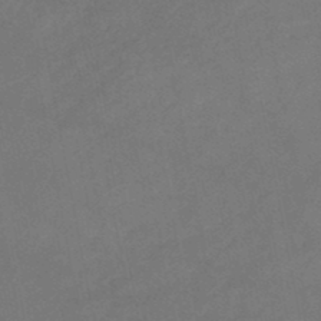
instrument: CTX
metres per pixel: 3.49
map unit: lHb
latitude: -46.9541
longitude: 62.3306
